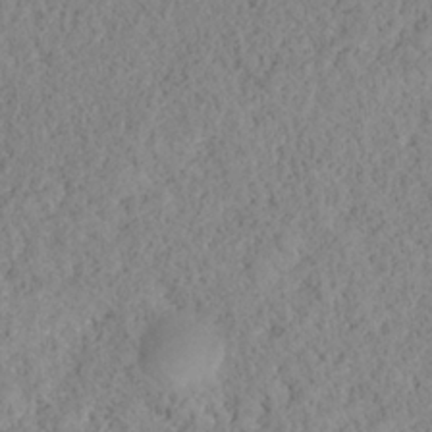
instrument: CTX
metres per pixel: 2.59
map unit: HNhu
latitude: -36.2361
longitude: 32.9920
